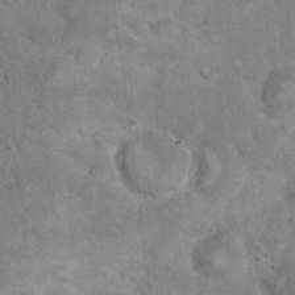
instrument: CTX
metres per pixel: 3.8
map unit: eHh
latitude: 18.6679
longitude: -62.0255
